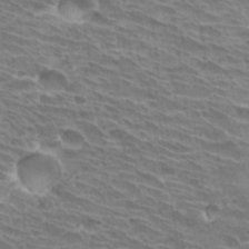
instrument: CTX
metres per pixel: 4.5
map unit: Hto
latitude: 31.1970
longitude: -41.7827
